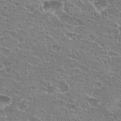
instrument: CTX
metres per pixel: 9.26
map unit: Hto
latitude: 21.6316
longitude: -41.5182
